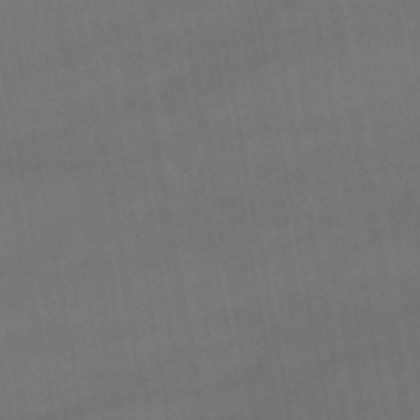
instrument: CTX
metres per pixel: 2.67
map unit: lHb
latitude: -47.7099
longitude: 73.6911
